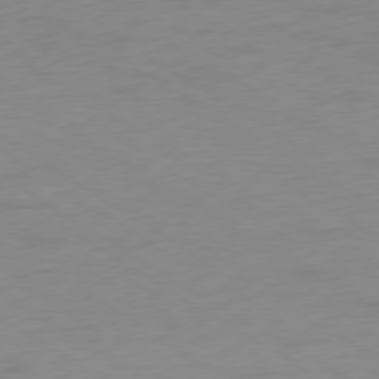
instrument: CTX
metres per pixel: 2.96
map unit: Ap
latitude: -76.9731
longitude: -75.4426
